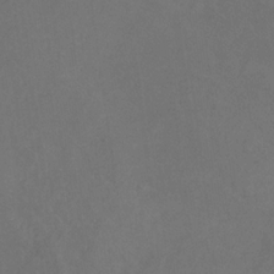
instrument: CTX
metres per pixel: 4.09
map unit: HNb
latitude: -30.9164
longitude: 64.2551
